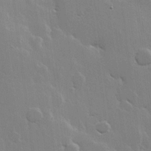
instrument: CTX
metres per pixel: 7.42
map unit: Hve
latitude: 22.6490
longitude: 148.6897
